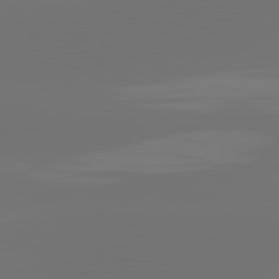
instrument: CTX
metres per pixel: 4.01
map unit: lApd
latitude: 81.7450
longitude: -152.5924
